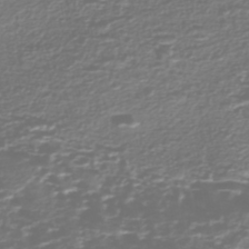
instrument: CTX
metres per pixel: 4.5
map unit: Nhe
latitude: -47.0486
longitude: -171.8394
